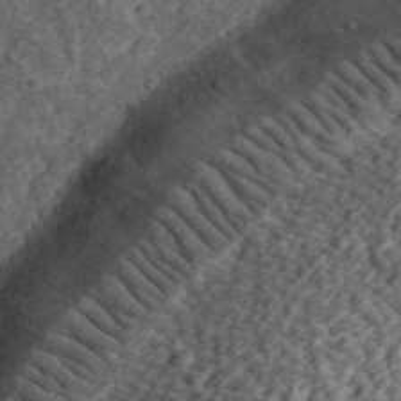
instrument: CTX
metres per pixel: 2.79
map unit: eHh
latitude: 37.1970
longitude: -79.2726
